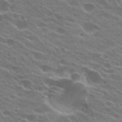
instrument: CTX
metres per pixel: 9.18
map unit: Hto
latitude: 23.4804
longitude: -37.6694
